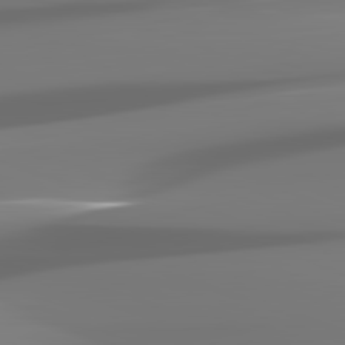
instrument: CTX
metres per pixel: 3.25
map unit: lApd
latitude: 82.4412
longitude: -145.5182
